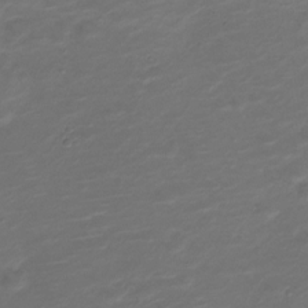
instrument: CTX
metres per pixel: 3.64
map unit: Nve
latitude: -20.4251
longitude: 105.4832
